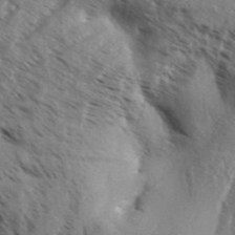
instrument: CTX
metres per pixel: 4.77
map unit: Aa
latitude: 32.1389
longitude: -139.5749
